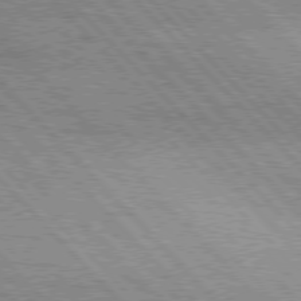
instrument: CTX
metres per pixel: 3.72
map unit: lApd
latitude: 76.3845
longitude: -73.3482
